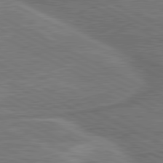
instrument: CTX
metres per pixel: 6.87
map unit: lApd
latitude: 81.1214
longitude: 141.7100
